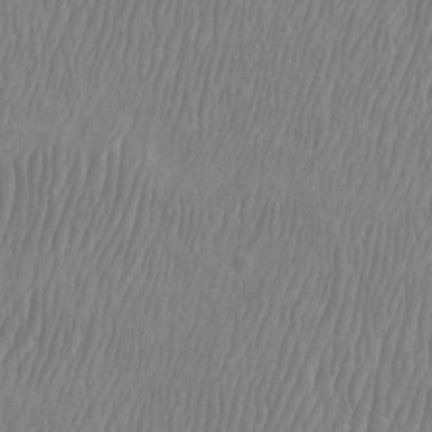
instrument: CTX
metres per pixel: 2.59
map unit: Htu
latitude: -8.8219
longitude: -75.8017
